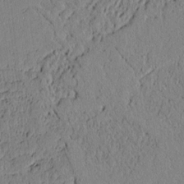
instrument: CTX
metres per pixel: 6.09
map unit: lAvf
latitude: 5.5749
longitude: 166.4251
